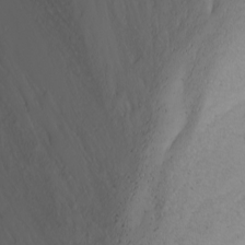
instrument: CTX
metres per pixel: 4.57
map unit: Nhu
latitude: -6.1605
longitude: -67.4804
